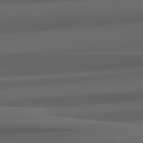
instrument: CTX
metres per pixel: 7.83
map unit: lApd
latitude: 82.4412
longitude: 143.4076
